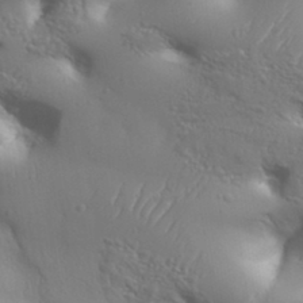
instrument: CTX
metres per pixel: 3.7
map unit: Aa
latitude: 33.4237
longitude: -134.4034
